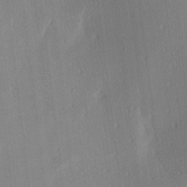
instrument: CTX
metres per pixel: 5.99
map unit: Ave
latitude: 3.1214
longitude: -113.5938
